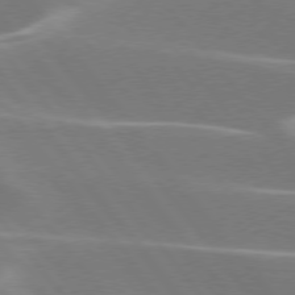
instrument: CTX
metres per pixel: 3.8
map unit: lApd
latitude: 75.8772
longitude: -62.4412
